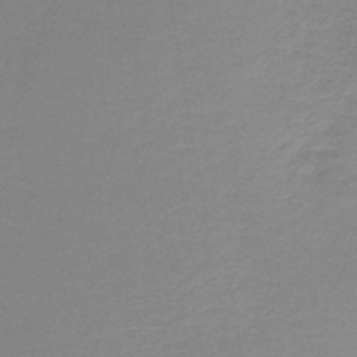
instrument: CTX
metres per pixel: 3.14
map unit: lHb
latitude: -44.4251
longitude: 60.5574
